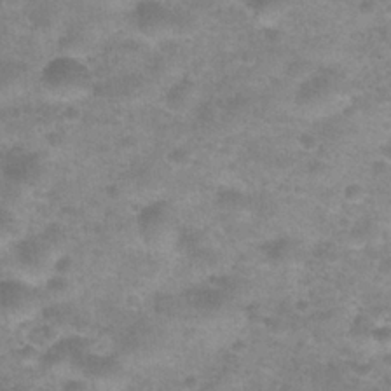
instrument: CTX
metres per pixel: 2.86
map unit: Nhu
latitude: 27.4615
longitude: -55.1970
